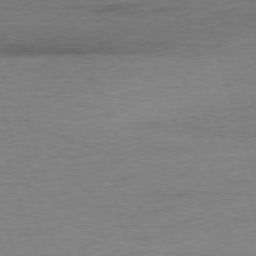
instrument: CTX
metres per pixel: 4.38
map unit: Ap
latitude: -75.9178
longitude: -73.5372
